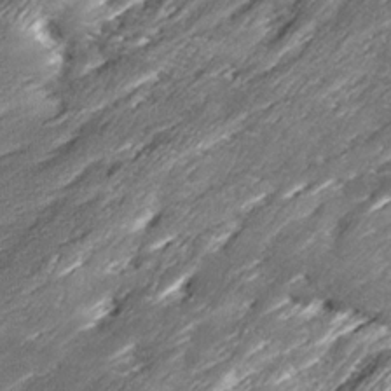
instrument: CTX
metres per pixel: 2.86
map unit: Ave
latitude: 16.2712
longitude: -136.9325
